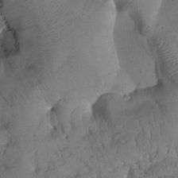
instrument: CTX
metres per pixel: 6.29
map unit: Htu
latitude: 1.4237
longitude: 177.1431
